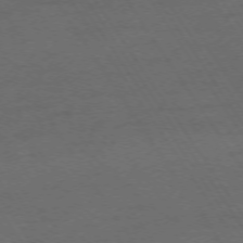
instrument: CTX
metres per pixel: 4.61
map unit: Ap
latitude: -74.3873
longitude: -75.4426
